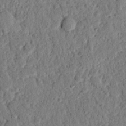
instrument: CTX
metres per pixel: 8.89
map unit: eHh
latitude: 25.3292
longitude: -78.4412
